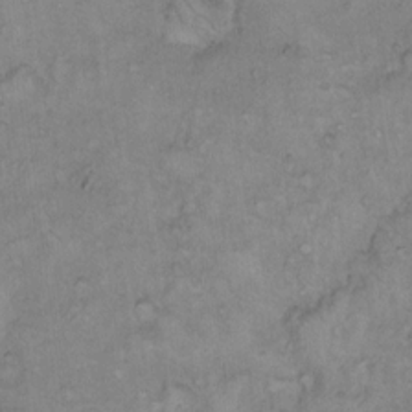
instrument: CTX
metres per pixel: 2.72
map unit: Hto
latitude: 10.7435
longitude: -60.3278
